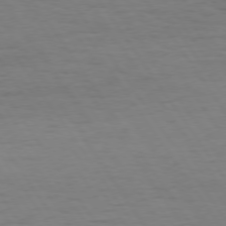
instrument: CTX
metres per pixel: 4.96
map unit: Hpe
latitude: 74.0444
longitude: -130.4034
